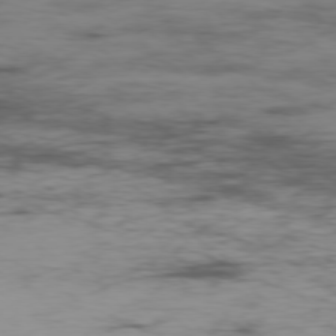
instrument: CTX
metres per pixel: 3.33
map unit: Ap
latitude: -77.1431
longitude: -82.1199
